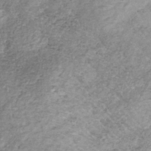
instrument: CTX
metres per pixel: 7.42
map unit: lHb
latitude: -36.9163
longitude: 65.9367
